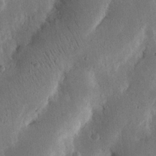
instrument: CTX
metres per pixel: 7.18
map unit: Nhu
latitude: 18.9891
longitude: -74.7813
